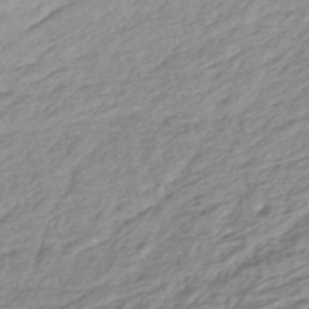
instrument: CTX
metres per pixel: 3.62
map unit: lHb
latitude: -44.8786
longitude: 76.2928
